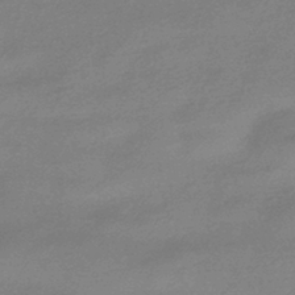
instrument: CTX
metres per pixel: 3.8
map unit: HNhu
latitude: -42.7652
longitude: 93.1809
